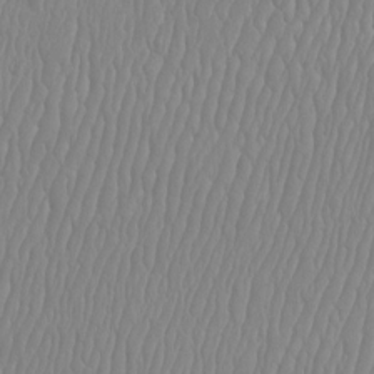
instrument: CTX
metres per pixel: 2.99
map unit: Htu
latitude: -8.9542
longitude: -75.9339
